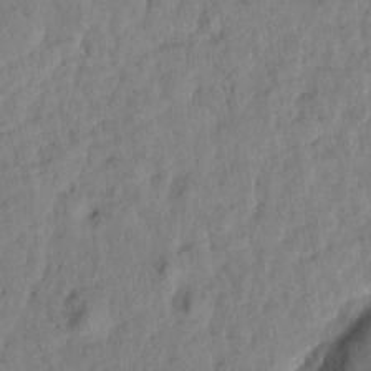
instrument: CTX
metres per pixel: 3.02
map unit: Htu
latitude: 1.5371
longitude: -179.9717
